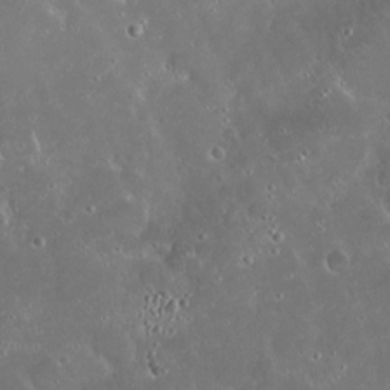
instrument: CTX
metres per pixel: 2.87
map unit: Hto
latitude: 19.4426
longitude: -57.7071
